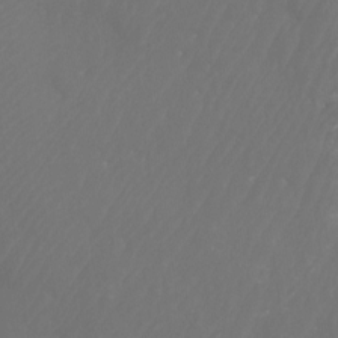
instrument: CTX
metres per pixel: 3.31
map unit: Htu
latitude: -11.5588
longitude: -71.1214
